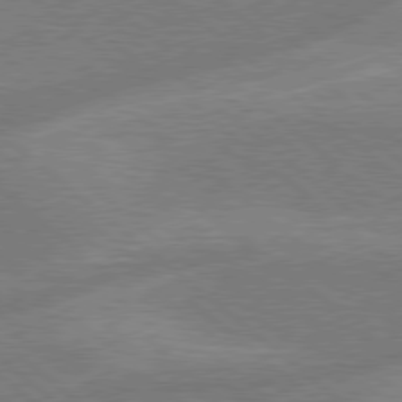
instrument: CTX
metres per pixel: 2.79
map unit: Hpe
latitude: 78.1956
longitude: -153.2537
